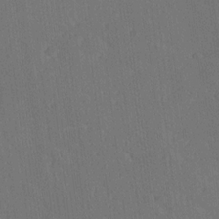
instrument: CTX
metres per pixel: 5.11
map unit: Ave
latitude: 19.1781
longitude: -137.3104
